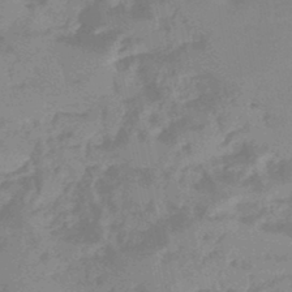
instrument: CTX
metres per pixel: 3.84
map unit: eHb
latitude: -45.2565
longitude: 85.5777
